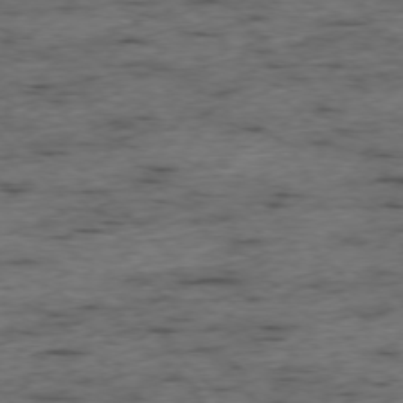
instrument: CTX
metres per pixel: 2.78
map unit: Ap
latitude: -76.4629
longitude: -90.9514
